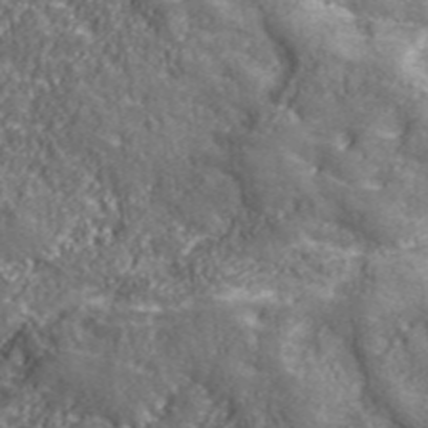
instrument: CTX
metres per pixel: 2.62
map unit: eHh
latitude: 42.6868
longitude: -91.7828
